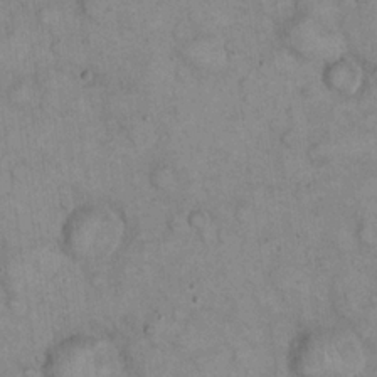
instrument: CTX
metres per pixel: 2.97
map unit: eHh
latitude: 22.7435
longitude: -58.7813
